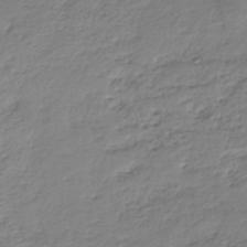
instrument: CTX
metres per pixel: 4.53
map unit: HNhu
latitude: -36.6518
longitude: 32.4440
